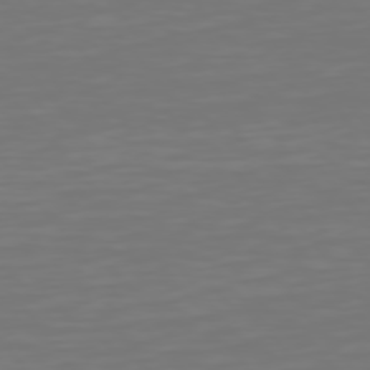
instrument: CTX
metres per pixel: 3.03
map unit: Hpe
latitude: 75.5749
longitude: -124.0444
